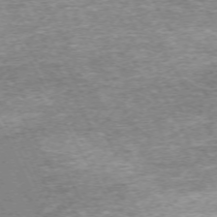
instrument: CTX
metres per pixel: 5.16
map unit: Hpe
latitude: -71.0487
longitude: 13.0487
